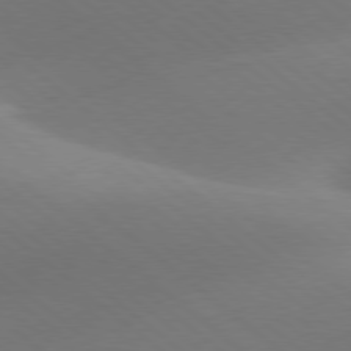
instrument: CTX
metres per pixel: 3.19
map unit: lApd
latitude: 78.1767
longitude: -51.8961
